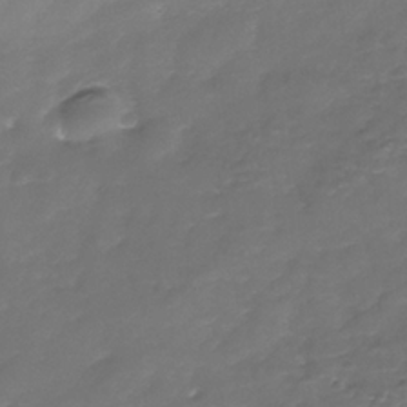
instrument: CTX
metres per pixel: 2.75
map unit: Nhe
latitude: -37.5588
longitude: -87.1403
